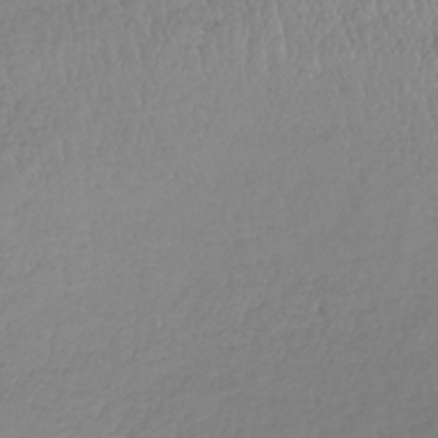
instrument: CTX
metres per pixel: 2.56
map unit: lHb
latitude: -37.6532
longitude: 69.8611
